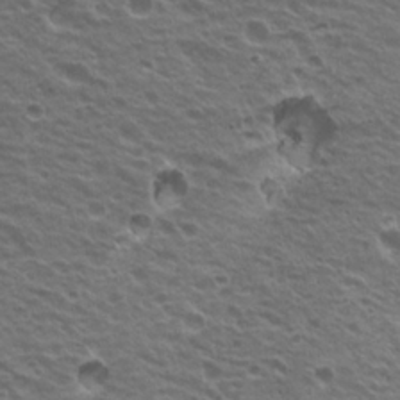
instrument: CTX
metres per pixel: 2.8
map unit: Nhu
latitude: 20.3090
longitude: -31.4049
